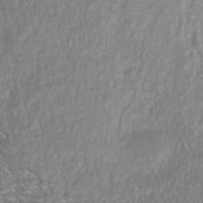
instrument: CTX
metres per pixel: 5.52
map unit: Nhu
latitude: -40.8408
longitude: -84.8569
